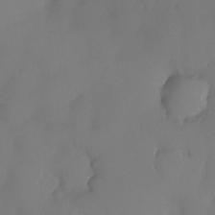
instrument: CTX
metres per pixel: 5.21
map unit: eHh
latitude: -23.6344
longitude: 15.7289
